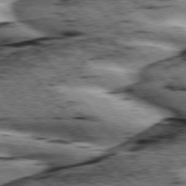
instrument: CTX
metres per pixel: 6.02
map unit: lApd
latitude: 76.0822
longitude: -82.4790
